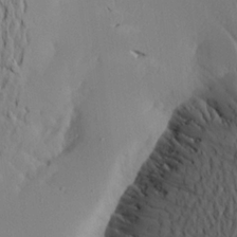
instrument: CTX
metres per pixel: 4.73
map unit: Aa
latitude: 20.5735
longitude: -145.5371
